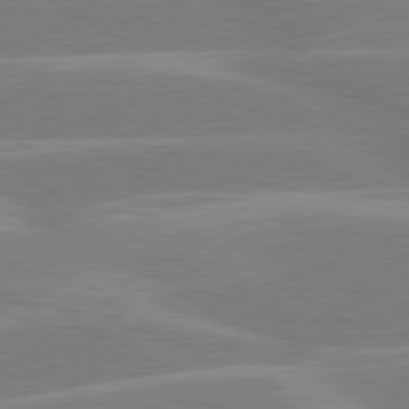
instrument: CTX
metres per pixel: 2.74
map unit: lApd
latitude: 80.3845
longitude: -123.6694
